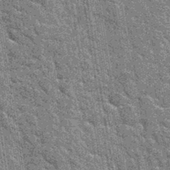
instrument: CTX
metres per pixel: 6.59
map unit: Hto
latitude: 35.2537
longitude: -52.1200
